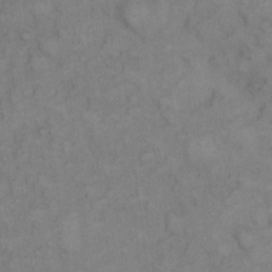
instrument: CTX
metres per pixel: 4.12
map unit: eHh
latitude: 8.5546
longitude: -63.0081
